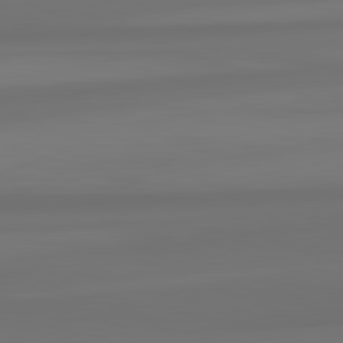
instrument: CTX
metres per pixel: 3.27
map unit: lApd
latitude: 82.2711
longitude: -173.4804
